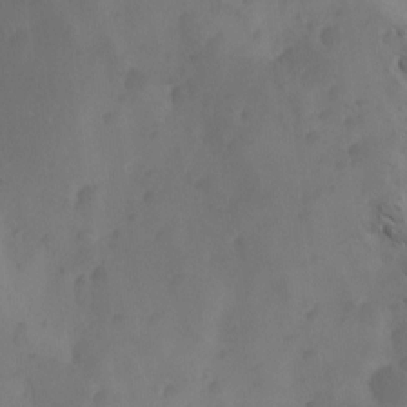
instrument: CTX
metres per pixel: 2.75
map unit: Ave
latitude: 12.3090
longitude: -105.4805
